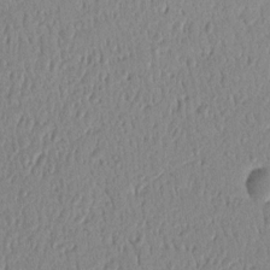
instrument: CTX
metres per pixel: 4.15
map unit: Nhu
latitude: 15.4994
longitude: -78.9136
